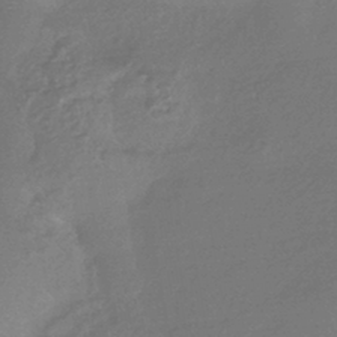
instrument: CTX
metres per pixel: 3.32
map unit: HNhu
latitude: -42.6518
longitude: 89.8800
